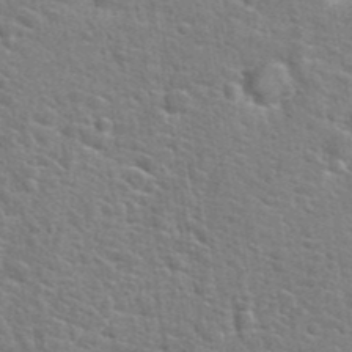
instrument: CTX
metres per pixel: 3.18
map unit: Hto
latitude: 24.3467
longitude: -48.5924
